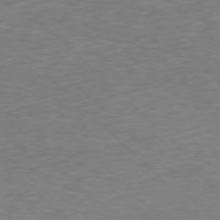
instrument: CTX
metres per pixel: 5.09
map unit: Ap
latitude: -76.0850
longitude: -78.1011
